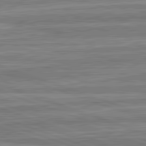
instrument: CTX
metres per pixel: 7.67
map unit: lApd
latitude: 82.7813
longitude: 179.4832
